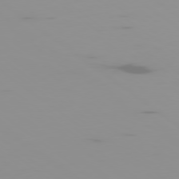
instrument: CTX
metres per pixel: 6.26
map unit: Ap
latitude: -79.4076
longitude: -70.3845
